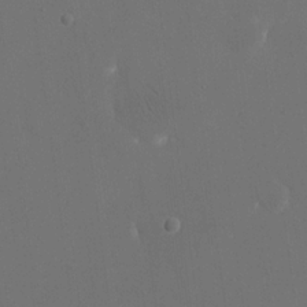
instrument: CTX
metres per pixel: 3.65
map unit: eHh
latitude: 19.1025
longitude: -68.6302
